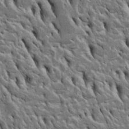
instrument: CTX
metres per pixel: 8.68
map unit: Htu
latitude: -3.6344
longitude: 150.8974
